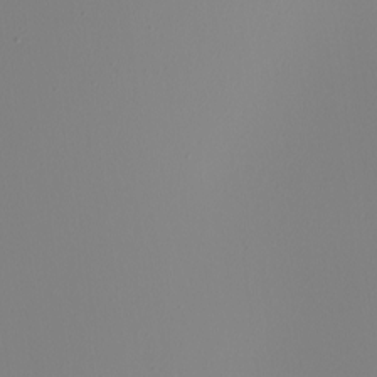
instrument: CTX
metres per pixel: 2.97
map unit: Nhu
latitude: -5.2565
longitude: -95.4616
